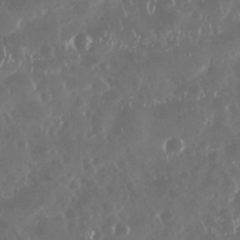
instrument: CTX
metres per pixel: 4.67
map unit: Nhu
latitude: 29.3293
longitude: -58.9892
